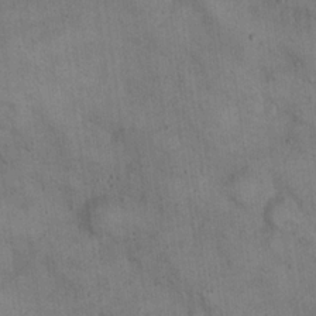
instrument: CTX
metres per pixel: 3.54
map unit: eHh
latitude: 21.8584
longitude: -61.1970
